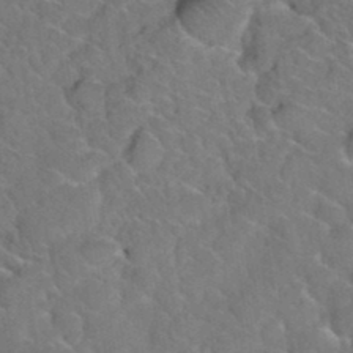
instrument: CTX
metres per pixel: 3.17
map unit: Hto
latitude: 35.7071
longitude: -48.8002
